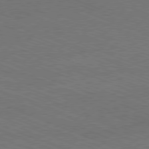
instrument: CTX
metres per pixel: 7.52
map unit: Ap
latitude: -81.1242
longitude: -74.8947
